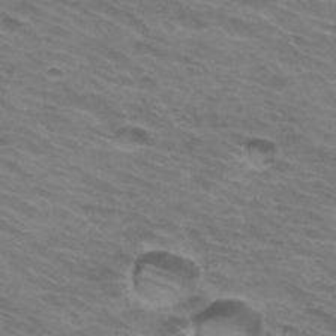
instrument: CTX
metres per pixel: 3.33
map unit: Hto
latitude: 33.7828
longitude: -43.8206
